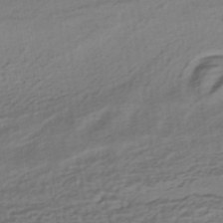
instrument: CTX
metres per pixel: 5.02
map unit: HNhu
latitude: -42.3873
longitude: 103.3888
